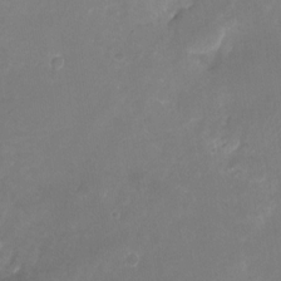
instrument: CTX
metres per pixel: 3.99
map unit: Nhu
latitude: -25.5210
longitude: -70.8191
